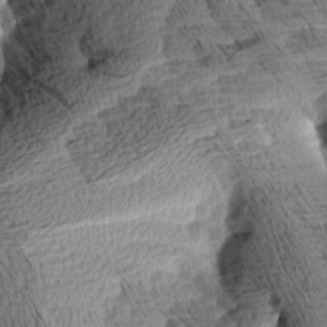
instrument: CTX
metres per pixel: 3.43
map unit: Aa
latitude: 8.6302
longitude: -138.5735
